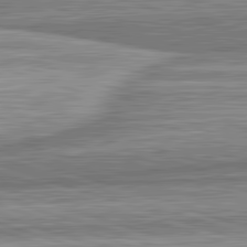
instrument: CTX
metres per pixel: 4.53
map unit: lApd
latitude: 82.5923
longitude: 167.6344
